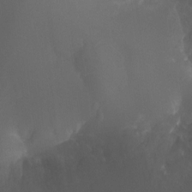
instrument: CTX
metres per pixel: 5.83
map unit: Ht
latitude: -12.1417
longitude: -44.5168
